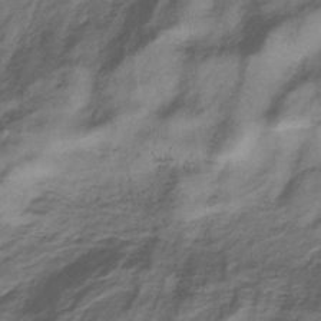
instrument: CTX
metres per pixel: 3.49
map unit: lHb
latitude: -33.4455
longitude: 66.1795
